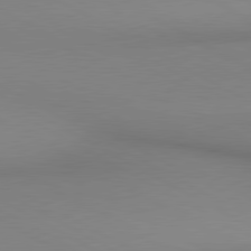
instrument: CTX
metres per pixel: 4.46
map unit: lApd
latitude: 80.4790
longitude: 146.1606
